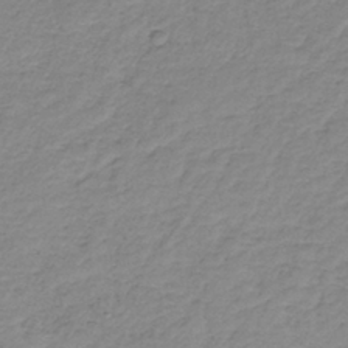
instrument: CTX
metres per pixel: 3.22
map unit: HNb
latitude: -36.7085
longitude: 50.6329
